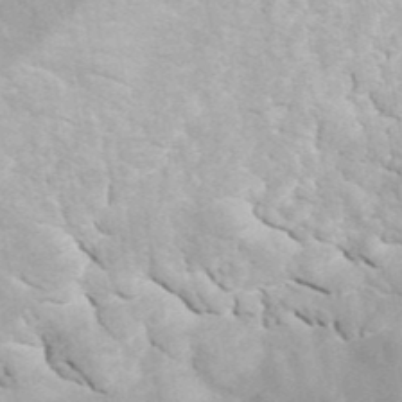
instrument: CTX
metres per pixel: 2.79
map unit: ANa
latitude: 41.7827
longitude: 52.0850
